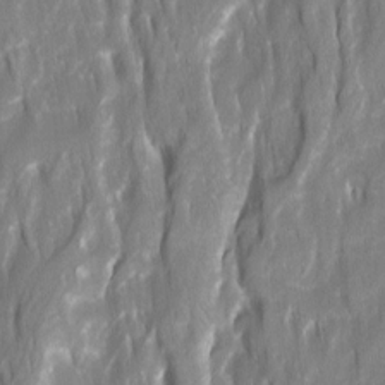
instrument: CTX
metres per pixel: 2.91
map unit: Ave
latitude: 15.4238
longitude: -134.7624
